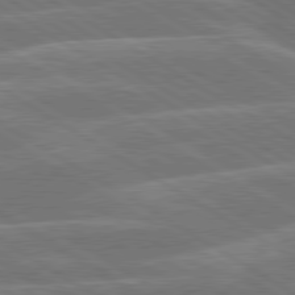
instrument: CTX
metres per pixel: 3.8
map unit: lApd
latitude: 79.9906
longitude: -131.2726
